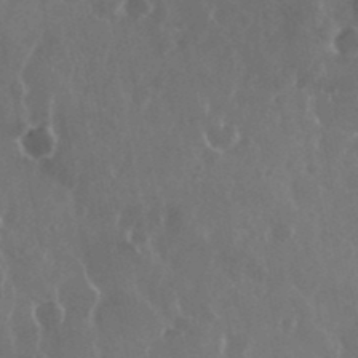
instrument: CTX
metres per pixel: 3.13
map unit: eHh
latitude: 35.0269
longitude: -59.1781
